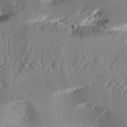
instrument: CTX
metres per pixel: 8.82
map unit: Aa
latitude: 11.8206
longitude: -126.4979
